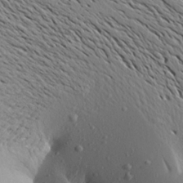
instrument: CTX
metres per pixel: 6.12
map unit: Aa
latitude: 19.8961
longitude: -148.1767
